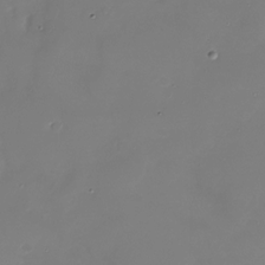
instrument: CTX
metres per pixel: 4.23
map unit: Nhu
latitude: -27.0486
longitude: -60.1766
